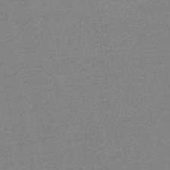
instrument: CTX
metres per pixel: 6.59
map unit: HNb
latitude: -48.2173
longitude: 57.5399
